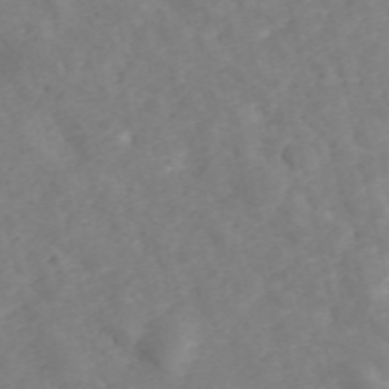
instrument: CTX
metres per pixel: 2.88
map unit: ANa
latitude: 41.7449
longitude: 34.0472
